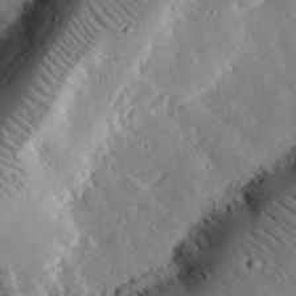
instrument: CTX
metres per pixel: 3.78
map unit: lHvf
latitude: 33.3860
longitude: -83.5371
